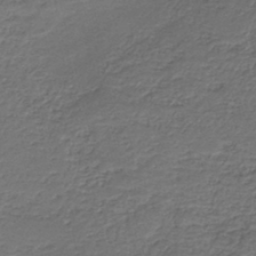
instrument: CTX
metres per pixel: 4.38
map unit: HNb
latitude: -43.3131
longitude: 50.9731
